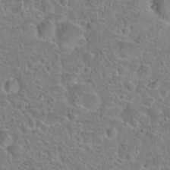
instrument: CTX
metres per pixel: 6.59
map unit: Hto
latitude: 23.3482
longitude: -45.8205
